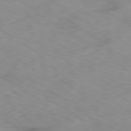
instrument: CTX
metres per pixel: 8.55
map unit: Ap
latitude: -79.4454
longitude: -72.7058
